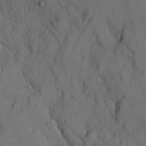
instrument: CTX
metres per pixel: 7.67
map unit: Ave
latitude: 9.8772
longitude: -102.1578
